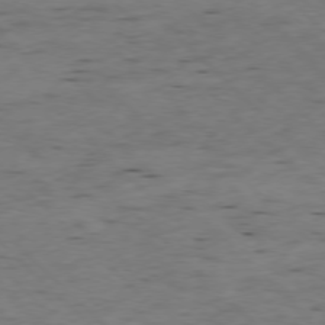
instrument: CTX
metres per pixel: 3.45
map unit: Ap
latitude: -77.6911
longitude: -61.1970
